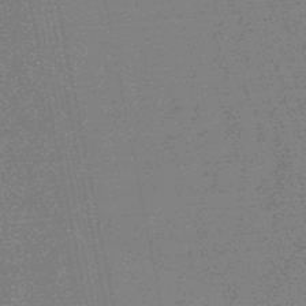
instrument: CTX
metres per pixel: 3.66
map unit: lHb
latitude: -48.0283
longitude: 80.6519
